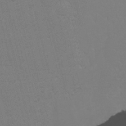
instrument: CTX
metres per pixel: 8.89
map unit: Nhu
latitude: -3.0486
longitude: -74.1956
